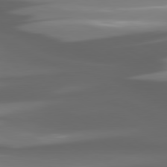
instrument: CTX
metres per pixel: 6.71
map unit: lApd
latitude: 80.5546
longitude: -145.0269
